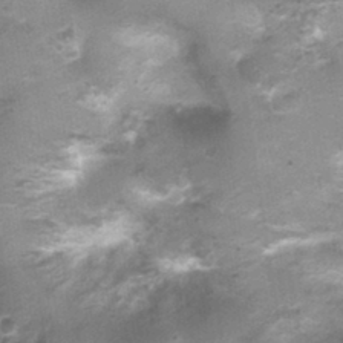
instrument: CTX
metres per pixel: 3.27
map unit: Nhu
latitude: 1.5371
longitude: -17.9906
